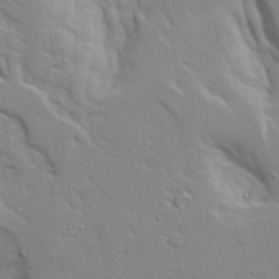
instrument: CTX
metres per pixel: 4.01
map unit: Ave
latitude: 13.8395
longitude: -139.2726
